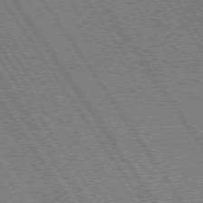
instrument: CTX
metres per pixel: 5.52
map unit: lApd
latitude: 74.6868
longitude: -80.0444
